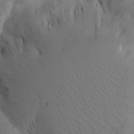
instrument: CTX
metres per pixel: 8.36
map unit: Htu
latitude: -2.4817
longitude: -176.9702
